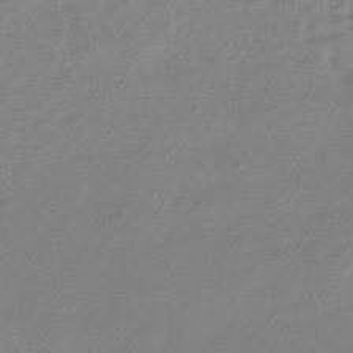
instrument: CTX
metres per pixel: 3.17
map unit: HNhu
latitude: -41.8233
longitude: 90.9920
